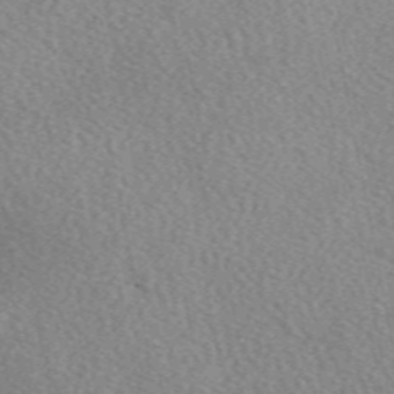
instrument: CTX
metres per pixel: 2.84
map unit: eAb
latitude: 49.2915
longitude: 116.9919
